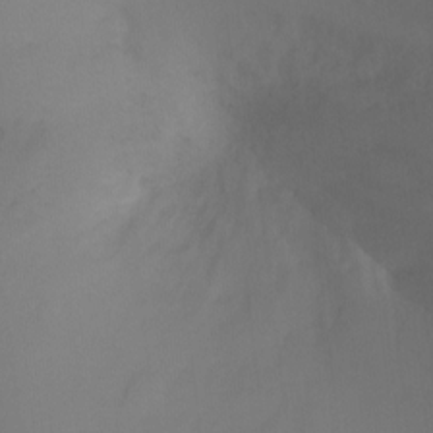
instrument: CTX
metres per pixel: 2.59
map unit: Ht
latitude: -3.1809
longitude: -27.8961
